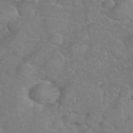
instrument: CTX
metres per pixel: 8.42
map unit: eHh
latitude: 36.5546
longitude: -64.3656
